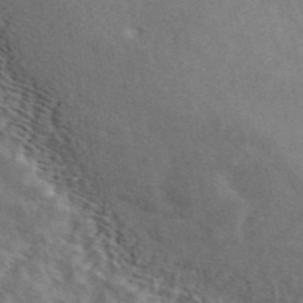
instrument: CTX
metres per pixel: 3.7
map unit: ANa
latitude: 45.1592
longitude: 47.0864
